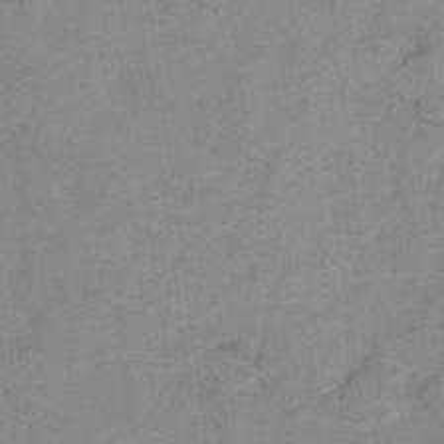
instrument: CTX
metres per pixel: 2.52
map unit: Hto
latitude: 7.4426
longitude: -35.6127
